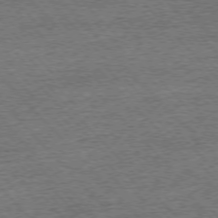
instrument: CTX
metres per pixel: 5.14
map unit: Ap
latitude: -76.3873
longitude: -96.9891
